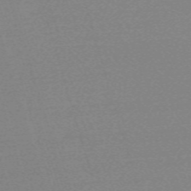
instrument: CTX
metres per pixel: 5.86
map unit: eHh
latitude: -61.8611
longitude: 52.4818
